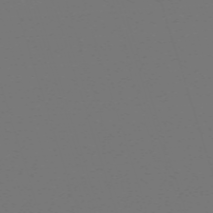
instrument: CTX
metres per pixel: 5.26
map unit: eHh
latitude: -63.5777
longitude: 52.7274
